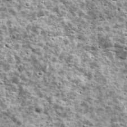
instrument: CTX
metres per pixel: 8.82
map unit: Ave
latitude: 16.9325
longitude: -134.4979
